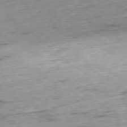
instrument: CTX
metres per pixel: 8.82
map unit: Hpe
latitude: -80.2173
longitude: 21.1809
